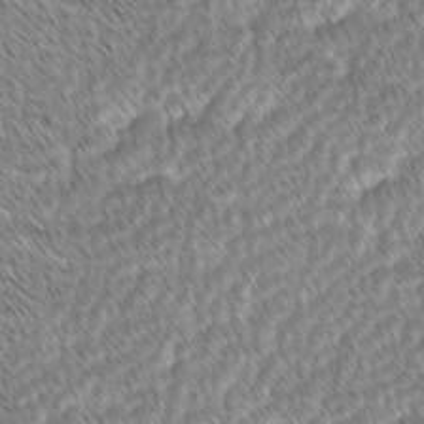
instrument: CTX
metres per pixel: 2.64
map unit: lAvf
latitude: -1.6911
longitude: -114.5545
